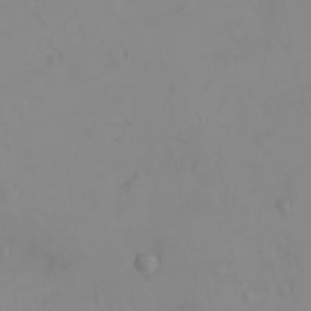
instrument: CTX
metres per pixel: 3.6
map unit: eHh
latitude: -9.2187
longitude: -68.0822
